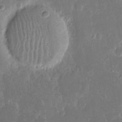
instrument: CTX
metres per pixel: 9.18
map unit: eHh
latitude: 16.3656
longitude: -72.7813
